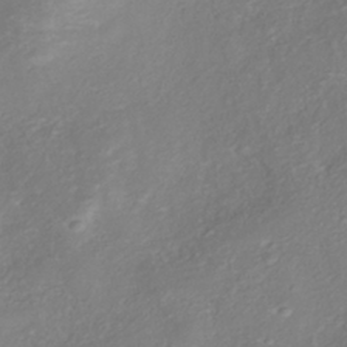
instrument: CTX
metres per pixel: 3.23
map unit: HNhu
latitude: -40.7652
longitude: 108.4251
